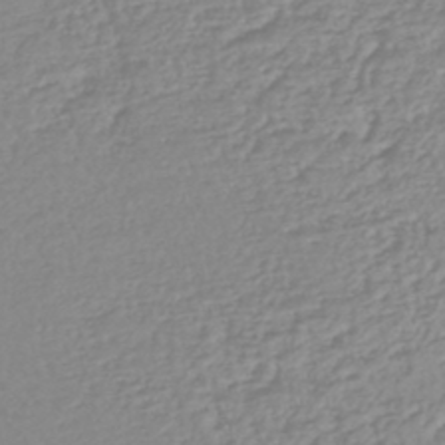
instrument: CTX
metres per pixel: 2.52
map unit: lHb
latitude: -44.6330
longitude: 78.2928
